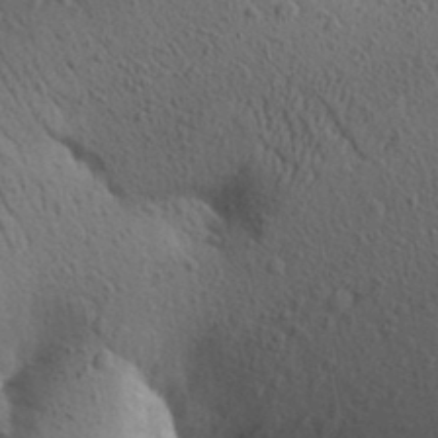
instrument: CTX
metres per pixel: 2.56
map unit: Aa
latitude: 25.8772
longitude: -148.8569
